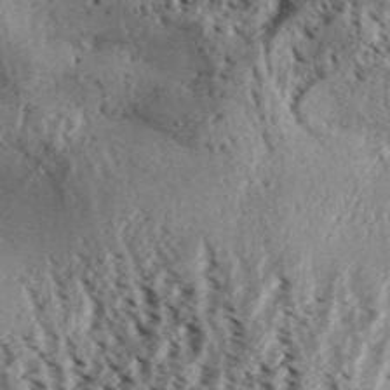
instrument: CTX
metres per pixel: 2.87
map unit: Aa
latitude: 31.9339
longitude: -137.0837
